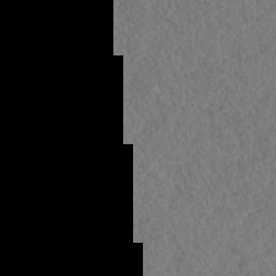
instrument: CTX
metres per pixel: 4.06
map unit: HNhu
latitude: -36.6896
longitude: 32.8408
